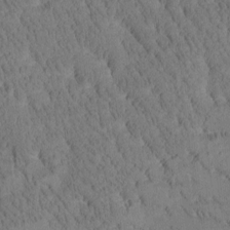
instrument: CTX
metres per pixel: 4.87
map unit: Htu
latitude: -4.1983
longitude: 172.7085
